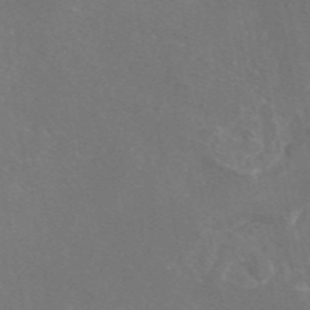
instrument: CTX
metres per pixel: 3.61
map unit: eAb
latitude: 46.6302
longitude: 110.0850
